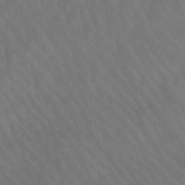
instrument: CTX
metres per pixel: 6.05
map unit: lHb
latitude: -47.5399
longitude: 75.3510
